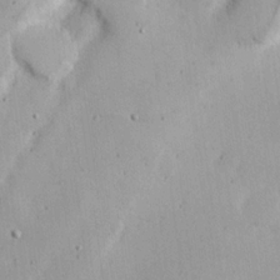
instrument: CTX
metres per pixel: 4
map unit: Nhu
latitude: 17.8017
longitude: -73.6505
